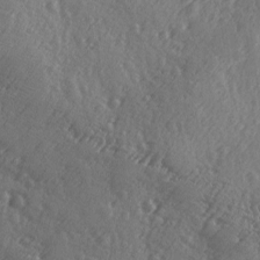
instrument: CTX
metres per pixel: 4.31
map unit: Ave
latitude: -9.3321
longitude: -118.8569
